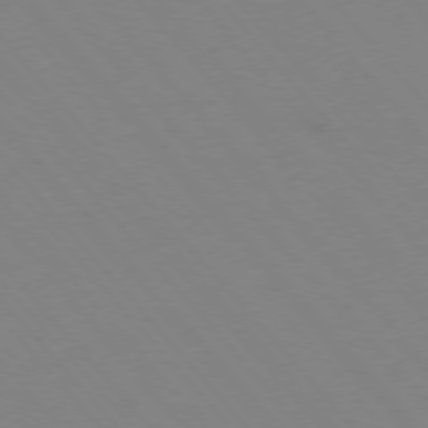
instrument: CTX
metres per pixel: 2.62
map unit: Hpe
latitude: -76.0472
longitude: -19.6882
